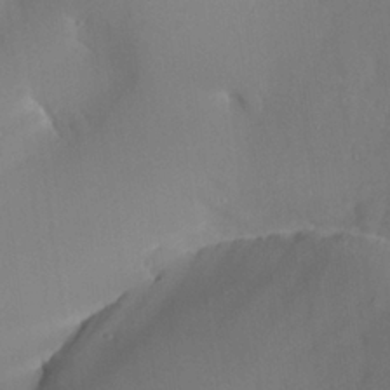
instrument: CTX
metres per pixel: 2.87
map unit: Aa
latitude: 26.6302
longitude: -133.5938
